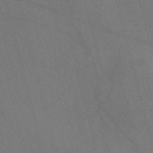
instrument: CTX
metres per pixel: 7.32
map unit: Nve
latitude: -58.2361
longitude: 51.7100
